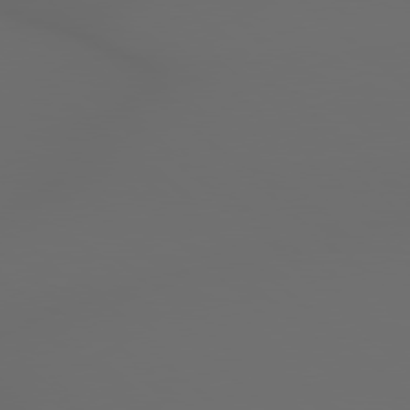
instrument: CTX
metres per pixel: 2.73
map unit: lApd
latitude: 79.0081
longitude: -167.1403
